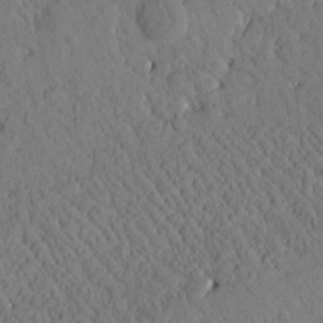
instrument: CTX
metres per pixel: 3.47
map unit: Htu
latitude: 0.6112
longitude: 176.2928
